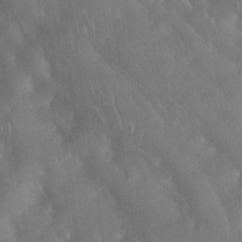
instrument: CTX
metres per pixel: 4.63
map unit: Nhu
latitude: 27.8395
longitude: -65.5938
